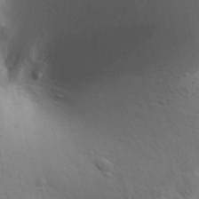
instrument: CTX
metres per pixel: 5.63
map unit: Aa
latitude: 29.7072
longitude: -146.4979
